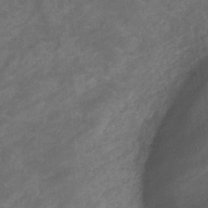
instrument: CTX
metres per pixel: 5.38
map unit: eHb
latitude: -32.1039
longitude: 70.7652
